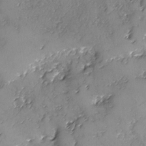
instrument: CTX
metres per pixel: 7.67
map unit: Ave
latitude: -8.1606
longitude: -118.0633
